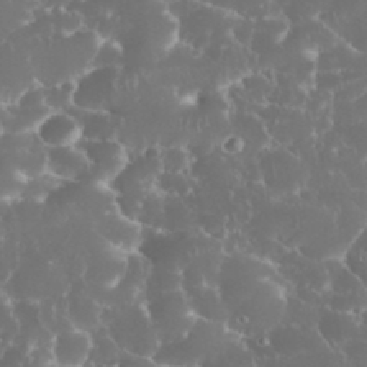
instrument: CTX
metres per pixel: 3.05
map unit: eHh
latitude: 34.2900
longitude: -63.1403
